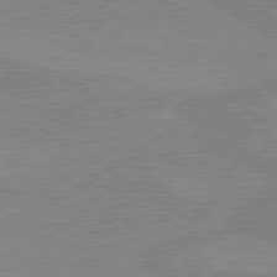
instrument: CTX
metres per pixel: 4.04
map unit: lApd
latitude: 80.0255
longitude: -175.1592
